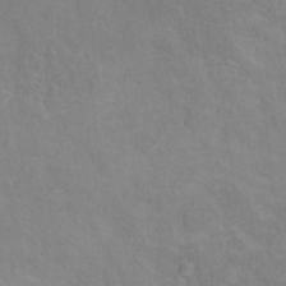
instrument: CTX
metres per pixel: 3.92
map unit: Hto
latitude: 13.4616
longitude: -38.8191
